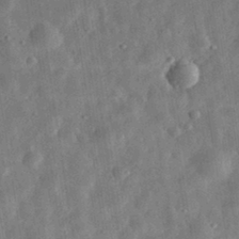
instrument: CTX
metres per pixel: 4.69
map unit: eHh
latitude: 32.2523
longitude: -75.2915
